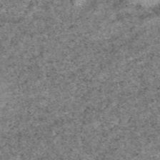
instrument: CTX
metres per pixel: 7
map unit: eAb
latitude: 48.8002
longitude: 121.6155
